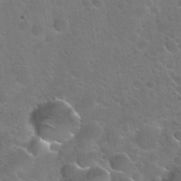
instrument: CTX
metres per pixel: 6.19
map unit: Nhu
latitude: 31.4238
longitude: -53.5749
